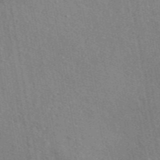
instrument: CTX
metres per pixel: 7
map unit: eAb
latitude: 46.4979
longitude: 113.2565
